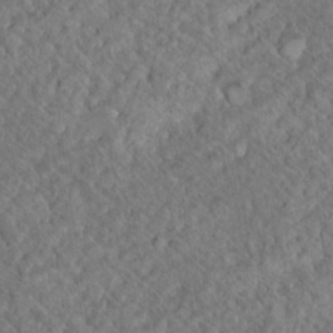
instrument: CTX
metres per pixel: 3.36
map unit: Nhu
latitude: 17.0647
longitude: -33.0081
